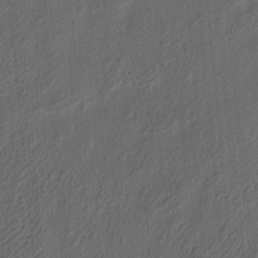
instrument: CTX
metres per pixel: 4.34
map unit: eHh
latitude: 5.3293
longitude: -77.2348
